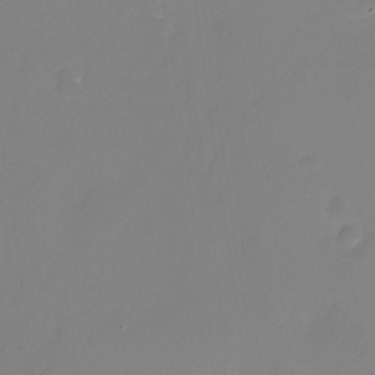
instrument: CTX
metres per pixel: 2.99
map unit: Nhu
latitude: -25.1620
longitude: -71.1781
